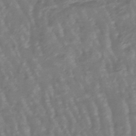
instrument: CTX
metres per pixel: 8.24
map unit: lHb
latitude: -47.5966
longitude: 78.9541
